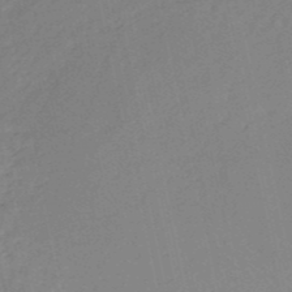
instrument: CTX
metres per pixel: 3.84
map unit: HNb
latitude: -52.2928
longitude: -49.7072
